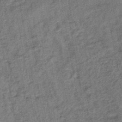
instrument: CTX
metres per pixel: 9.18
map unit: lHb
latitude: -43.8611
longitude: 80.4629
